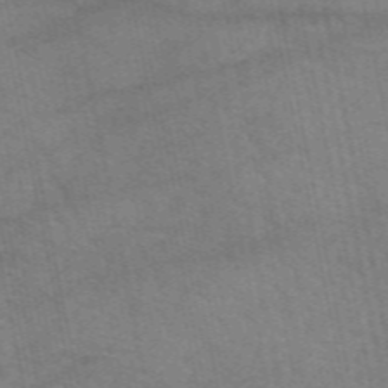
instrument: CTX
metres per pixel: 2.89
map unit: eAb
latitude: 51.2348
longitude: 109.6722
